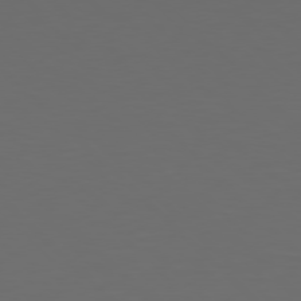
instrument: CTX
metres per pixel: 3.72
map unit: Hpe
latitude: 77.1970
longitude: -168.3090
